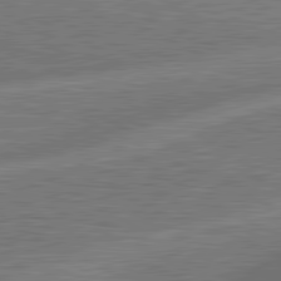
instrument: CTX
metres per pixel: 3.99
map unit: lApd
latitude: 81.3859
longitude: -167.1403
